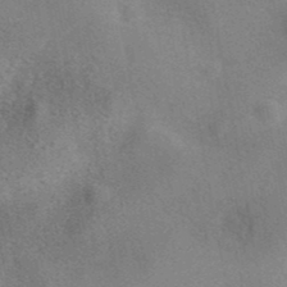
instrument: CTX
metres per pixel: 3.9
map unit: eAb
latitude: 41.1781
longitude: 107.8234
